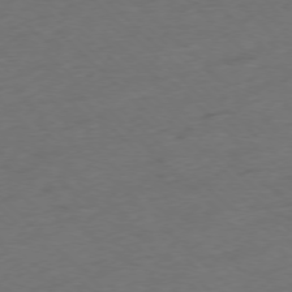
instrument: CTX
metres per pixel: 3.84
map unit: Ap
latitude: -77.0675
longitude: -64.4034
